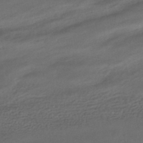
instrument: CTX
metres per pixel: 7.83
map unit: HNhu
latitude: -42.3684
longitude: 103.5966
